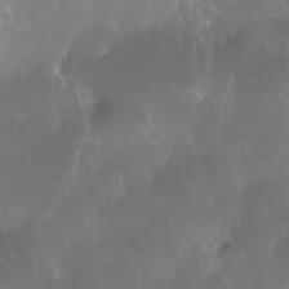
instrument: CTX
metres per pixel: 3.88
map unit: Nhe
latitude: -35.9556
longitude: -131.4049
